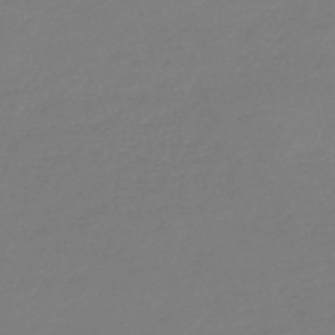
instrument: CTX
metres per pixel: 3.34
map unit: lHb
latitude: -45.0486
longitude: 71.2943
